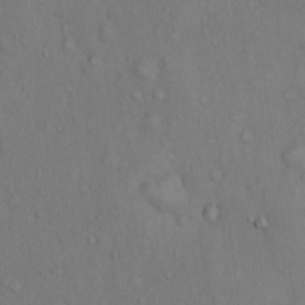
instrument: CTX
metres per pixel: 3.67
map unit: Hto
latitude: 14.1956
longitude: -58.0633
